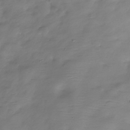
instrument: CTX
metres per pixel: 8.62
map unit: Hve
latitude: -32.1417
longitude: 90.9920
